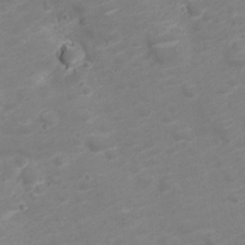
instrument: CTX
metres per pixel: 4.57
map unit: Nve
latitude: -20.1039
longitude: 104.4251
